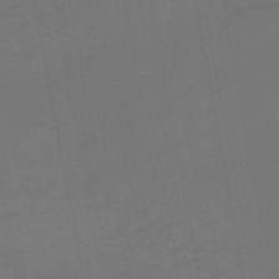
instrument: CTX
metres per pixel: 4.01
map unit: HNhu
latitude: -48.4440
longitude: 100.4062
